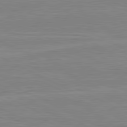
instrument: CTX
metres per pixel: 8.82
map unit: lApd
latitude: 80.9892
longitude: 170.3118
